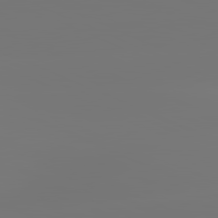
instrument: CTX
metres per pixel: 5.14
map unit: lApd
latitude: 81.8394
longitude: -152.0444
